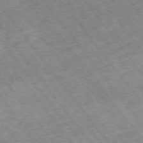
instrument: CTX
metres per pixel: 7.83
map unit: Hpe
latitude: -75.3888
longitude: -18.9702
